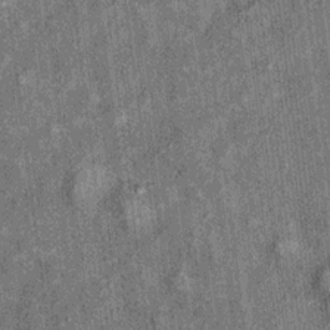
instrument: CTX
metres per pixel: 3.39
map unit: Ht
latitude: 8.3278
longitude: -37.7449
